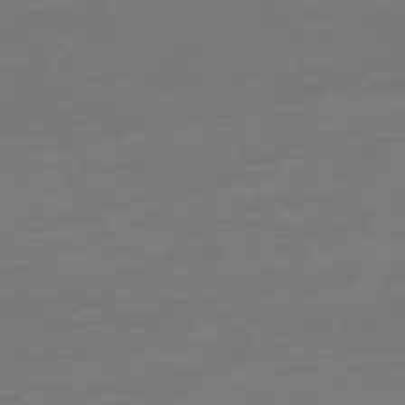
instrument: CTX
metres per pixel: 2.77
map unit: Hpe
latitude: -75.6911
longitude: -15.6316
